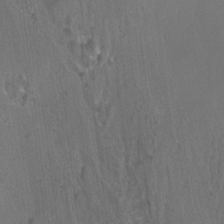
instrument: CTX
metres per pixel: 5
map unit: HNhu
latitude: -2.9919
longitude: -3.2348
